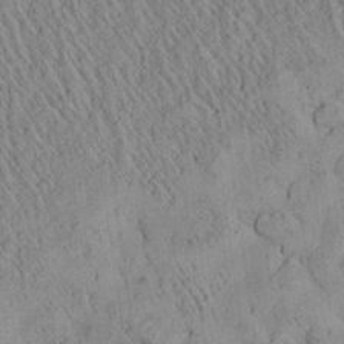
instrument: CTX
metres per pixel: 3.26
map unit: Aa
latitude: 25.4993
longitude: -133.8394
